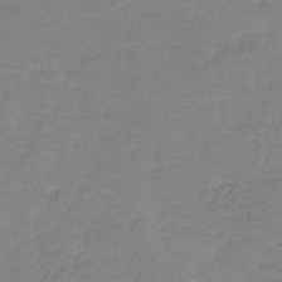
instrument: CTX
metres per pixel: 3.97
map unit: eAb
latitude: -36.1416
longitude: 52.9163
